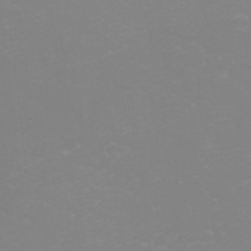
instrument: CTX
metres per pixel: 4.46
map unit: eHh
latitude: -2.7274
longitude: -75.7072
